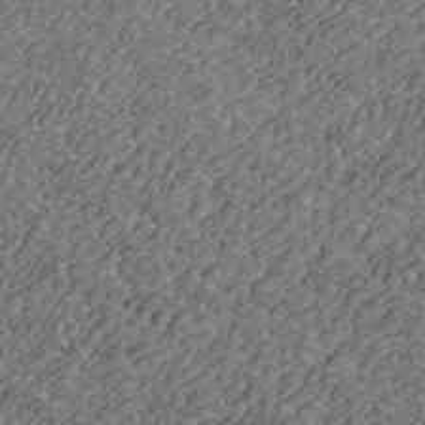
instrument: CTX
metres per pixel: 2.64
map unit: ANa
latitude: 43.7072
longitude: 30.3684
